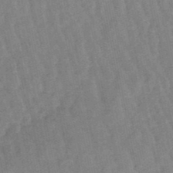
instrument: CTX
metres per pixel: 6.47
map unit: lHb
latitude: -48.5007
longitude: 77.9367
